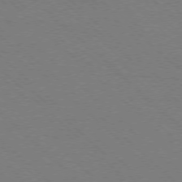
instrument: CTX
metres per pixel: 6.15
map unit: Ap
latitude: -77.4832
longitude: -65.6883
